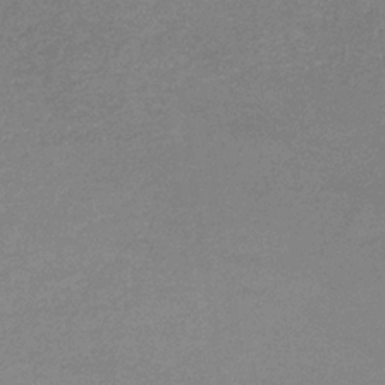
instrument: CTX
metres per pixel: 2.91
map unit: eHb
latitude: -33.3321
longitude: 69.9367
